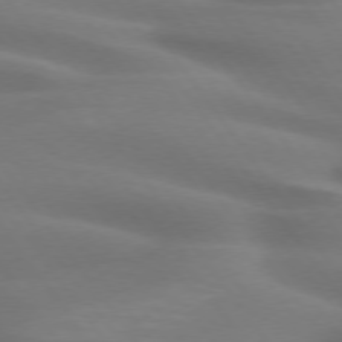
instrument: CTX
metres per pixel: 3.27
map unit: lApd
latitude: 75.0458
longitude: -59.6694
